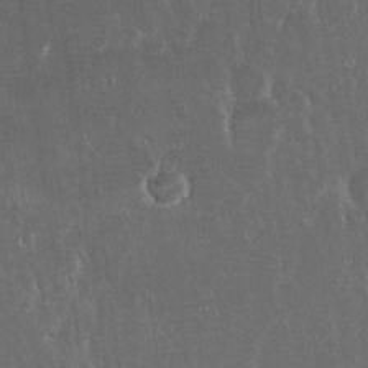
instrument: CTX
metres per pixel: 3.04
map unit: eHh
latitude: 21.9717
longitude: -58.2900
